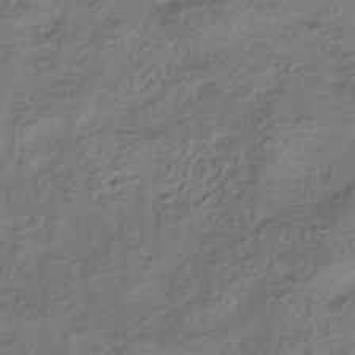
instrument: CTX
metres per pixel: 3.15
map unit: HNhu
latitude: -41.9556
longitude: 106.9731
